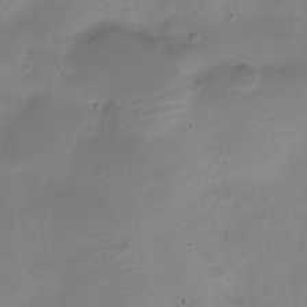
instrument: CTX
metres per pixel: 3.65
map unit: Nve
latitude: -22.0661
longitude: 105.5399
